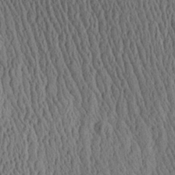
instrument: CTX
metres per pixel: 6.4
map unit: Aa
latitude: 25.7071
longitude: -134.9702
